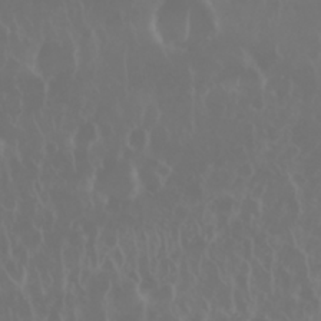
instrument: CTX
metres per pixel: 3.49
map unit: Nhu
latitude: 28.6112
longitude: -62.9325
